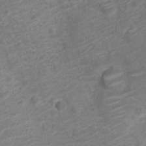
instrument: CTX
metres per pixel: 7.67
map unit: Nve
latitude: -19.8611
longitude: 106.1984
